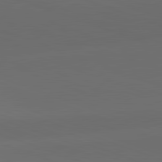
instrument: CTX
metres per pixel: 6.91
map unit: lApd
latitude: 82.0444
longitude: 134.2173
